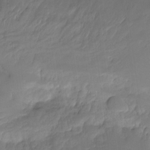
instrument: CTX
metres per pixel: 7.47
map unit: Ht
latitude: -14.2362
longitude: -58.0822
